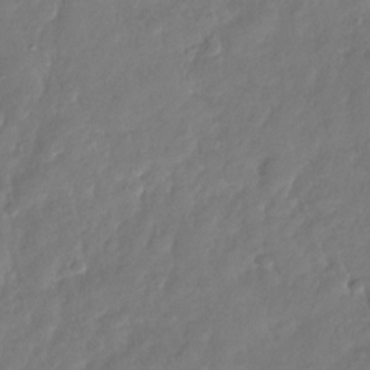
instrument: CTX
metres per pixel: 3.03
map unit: Nhu
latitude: -28.6896
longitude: -61.0458
